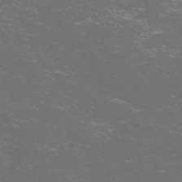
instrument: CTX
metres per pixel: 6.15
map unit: Nve
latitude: -57.8800
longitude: 52.6329
